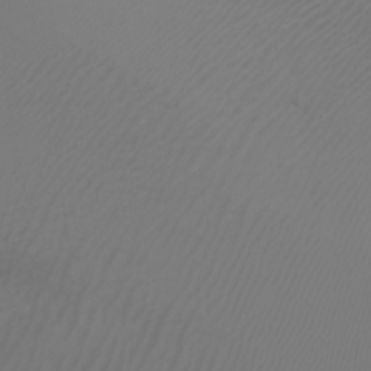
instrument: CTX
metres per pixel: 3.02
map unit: Htu
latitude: -4.8597
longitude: -88.8380
